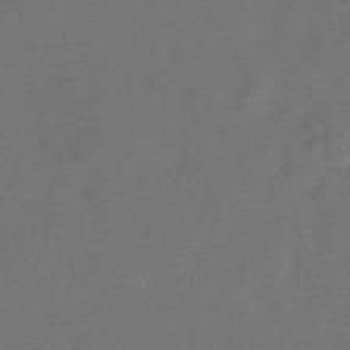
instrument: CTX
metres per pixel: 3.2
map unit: HNhu
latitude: -43.9556
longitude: 91.1809
